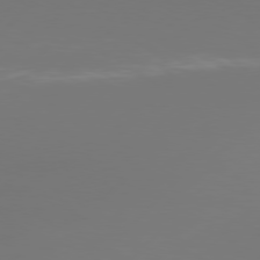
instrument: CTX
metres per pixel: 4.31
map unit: Hpe
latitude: 76.8947
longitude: -137.5371
